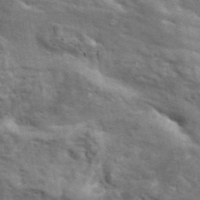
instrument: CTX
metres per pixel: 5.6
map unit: ANa
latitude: 41.7260
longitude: 16.2929
